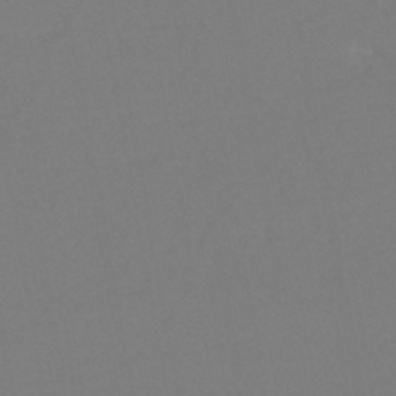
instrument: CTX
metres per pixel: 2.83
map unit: eHh
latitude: -44.4818
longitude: -29.1781
